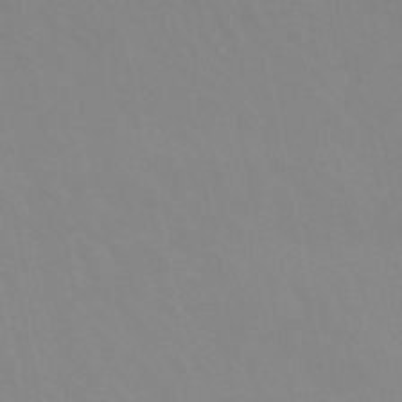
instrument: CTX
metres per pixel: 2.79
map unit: lHb
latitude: -48.4251
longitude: 75.1243
